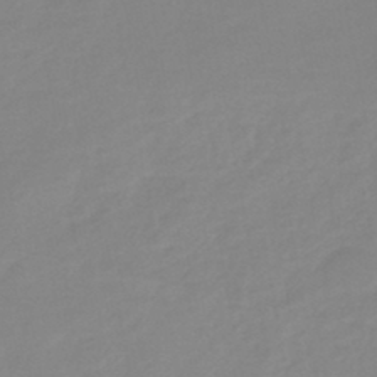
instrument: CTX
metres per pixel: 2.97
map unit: eHb
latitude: -44.8597
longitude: 85.7477
